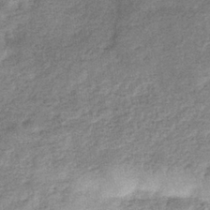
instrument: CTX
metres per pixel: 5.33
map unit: eHb
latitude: -37.4643
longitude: 78.9730
